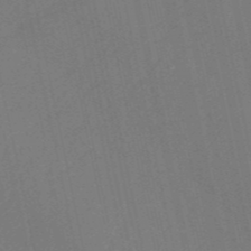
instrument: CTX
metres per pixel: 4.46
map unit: HNb
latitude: -52.4251
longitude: -49.7072
